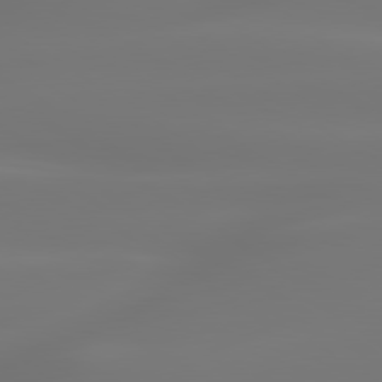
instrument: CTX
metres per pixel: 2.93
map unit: lApd
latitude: 79.8773
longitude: -137.2726
